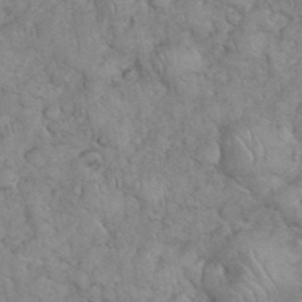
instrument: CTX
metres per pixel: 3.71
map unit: eHh
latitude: 35.8016
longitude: -63.4616
